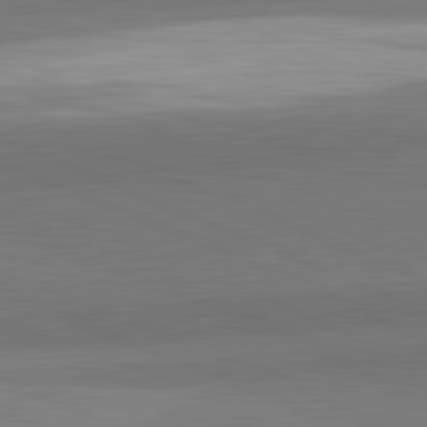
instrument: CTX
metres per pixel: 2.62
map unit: lApd
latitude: 82.2144
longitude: 151.8233
